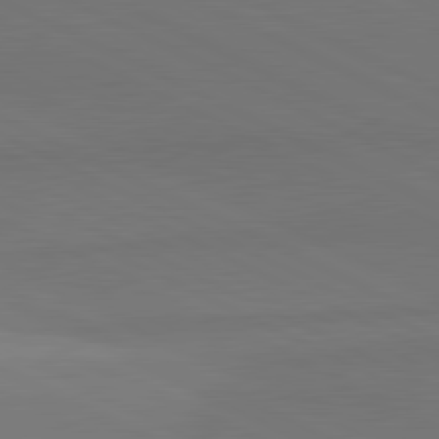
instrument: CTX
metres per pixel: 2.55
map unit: lApd
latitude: 81.4804
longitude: 145.8422
